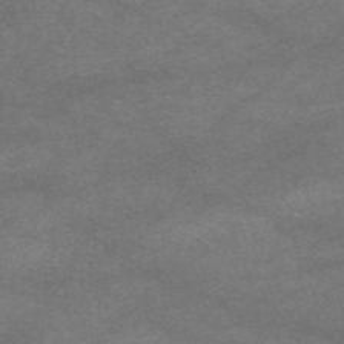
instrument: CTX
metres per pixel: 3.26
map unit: eAb
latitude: 47.8395
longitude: 125.2565
